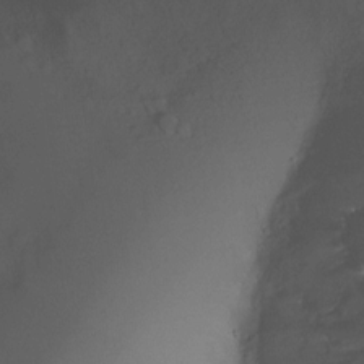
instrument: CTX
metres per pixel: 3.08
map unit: Ht
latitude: -5.8611
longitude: -26.2523
